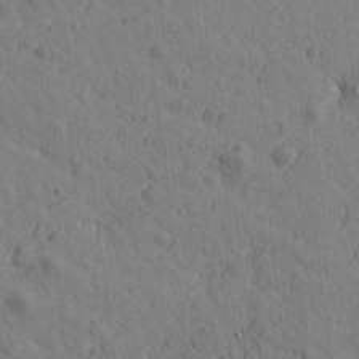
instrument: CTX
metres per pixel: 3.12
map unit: Htu
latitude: -1.0109
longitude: -175.5371
